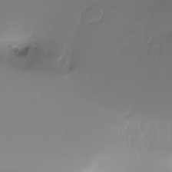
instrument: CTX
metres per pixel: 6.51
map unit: Ht
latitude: -16.9164
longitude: -46.2145
